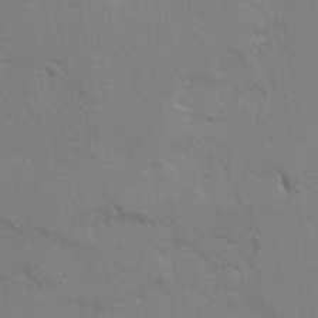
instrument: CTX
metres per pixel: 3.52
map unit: Ave
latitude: 23.3671
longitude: -130.3657
